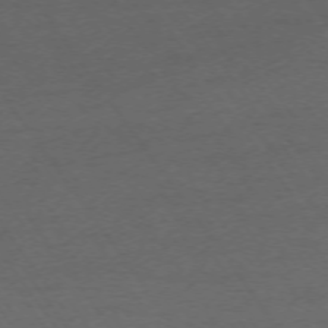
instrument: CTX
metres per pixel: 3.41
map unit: Ap
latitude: -74.1039
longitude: -74.4979
